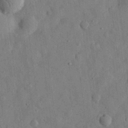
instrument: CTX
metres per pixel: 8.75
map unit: eHh
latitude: 30.2901
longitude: -74.1011
